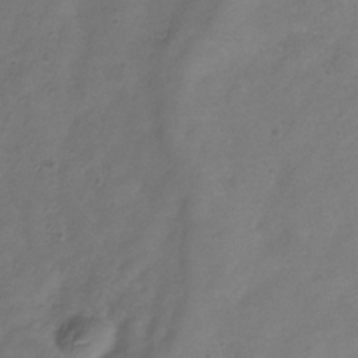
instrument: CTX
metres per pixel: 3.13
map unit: Hve
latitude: -33.9178
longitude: 91.0298
